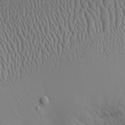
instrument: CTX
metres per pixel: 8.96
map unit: Aa
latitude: 9.8772
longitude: -129.3104
